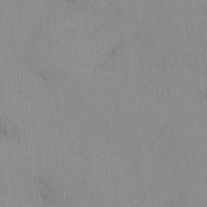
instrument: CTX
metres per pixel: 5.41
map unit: HNhu
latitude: 7.7261
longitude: -0.3845
